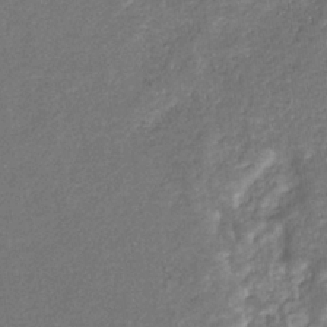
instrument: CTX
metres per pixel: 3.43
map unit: eHb
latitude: -34.7463
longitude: 75.3321
